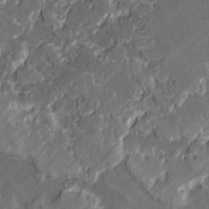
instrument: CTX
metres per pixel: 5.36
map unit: lAvf
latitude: -1.0676
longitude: -108.1955
